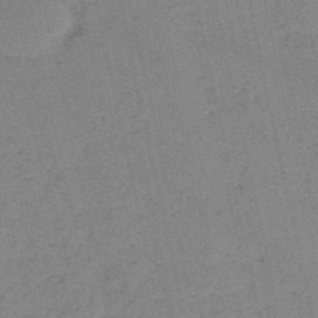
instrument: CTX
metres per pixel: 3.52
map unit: HNb
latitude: -52.8219
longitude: -42.6491
